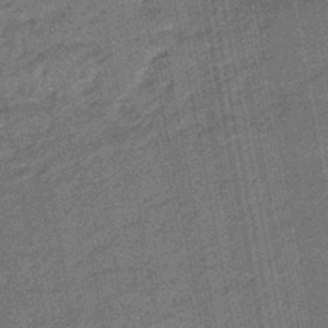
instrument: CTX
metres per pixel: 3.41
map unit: eHb
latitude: -45.9178
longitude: 89.2187
